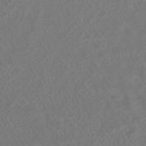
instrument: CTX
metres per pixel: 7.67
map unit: HNhu
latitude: -40.9353
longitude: 99.8800
